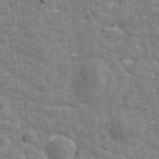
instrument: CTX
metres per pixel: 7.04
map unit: Hve
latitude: -30.3495
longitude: 93.3888
